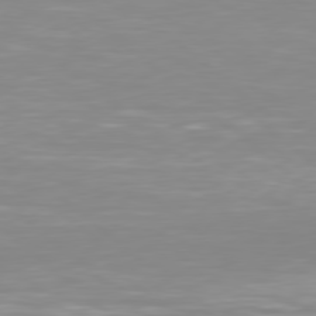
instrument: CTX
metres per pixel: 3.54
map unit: Hpe
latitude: 78.3279
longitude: -172.3467
